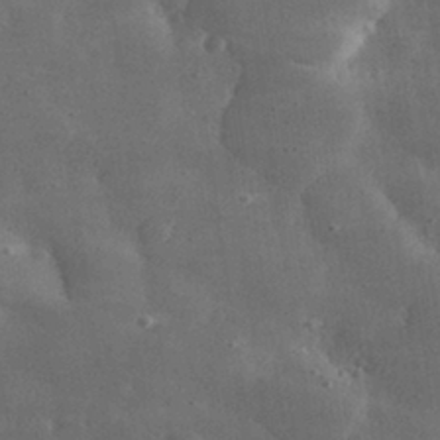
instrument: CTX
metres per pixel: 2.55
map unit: lHvf
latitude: 31.6127
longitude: -88.8947
